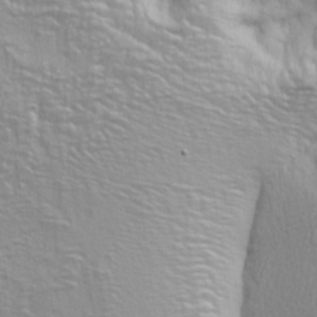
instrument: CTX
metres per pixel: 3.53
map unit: lAa
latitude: 4.1767
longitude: -112.9514
